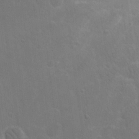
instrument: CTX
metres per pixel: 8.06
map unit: eHh
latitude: 19.4426
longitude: -66.3278
